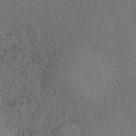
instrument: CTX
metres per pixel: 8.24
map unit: ANa
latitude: 42.7057
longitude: 30.6896
